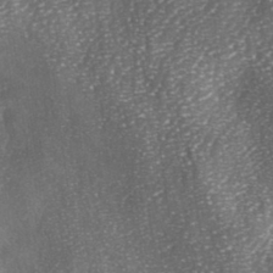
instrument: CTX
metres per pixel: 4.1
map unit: lAa
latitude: -4.8030
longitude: -126.8380
